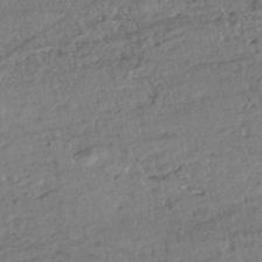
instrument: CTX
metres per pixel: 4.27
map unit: HNhu
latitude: -43.4832
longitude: 107.7289
